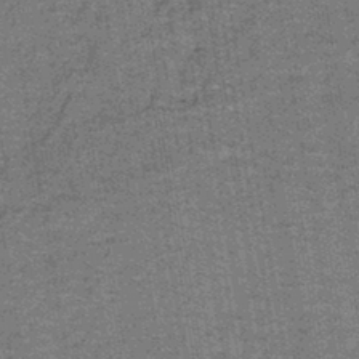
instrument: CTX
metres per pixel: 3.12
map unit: lHb
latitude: -42.6707
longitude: 55.2754
